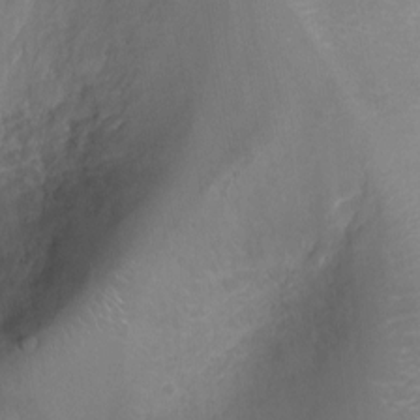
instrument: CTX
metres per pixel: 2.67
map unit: Ht
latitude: -2.2928
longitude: -16.5546
